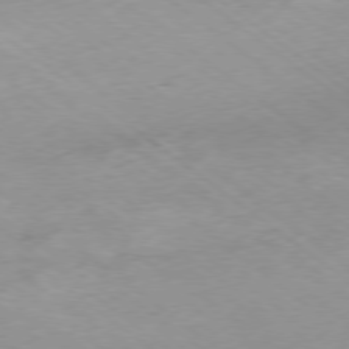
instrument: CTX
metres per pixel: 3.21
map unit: Hpe
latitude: -78.9163
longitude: -22.7057
